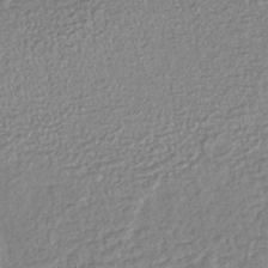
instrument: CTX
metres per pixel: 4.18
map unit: lHb
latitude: -40.6140
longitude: 68.9541
